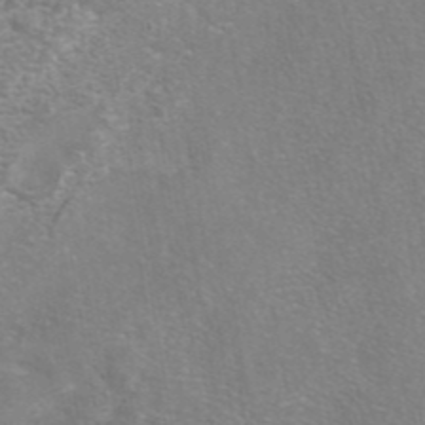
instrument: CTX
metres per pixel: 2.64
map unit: eAb
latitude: 42.2523
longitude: 106.3118
